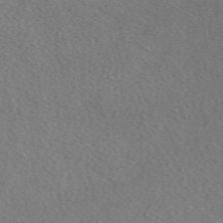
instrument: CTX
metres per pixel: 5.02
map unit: eAb
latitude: 49.4237
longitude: 116.8785
